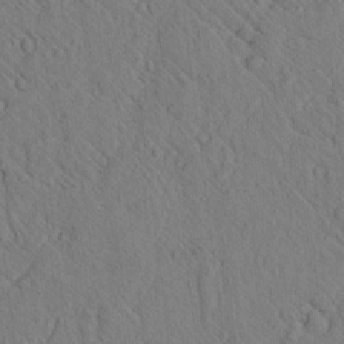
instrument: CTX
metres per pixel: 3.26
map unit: lAvf
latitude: 7.4048
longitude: 160.3306
